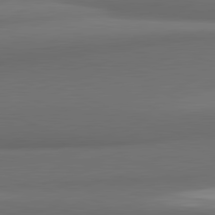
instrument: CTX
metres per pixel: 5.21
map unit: lApd
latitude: 81.8583
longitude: 170.6708
